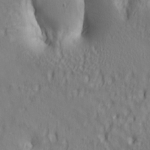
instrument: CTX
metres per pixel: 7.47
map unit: lAa
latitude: 5.3293
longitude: -114.3089
